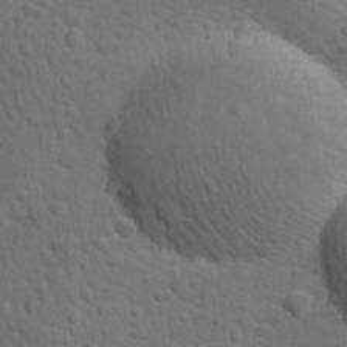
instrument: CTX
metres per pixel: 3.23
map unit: Ave
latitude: -10.0283
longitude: -121.1215
